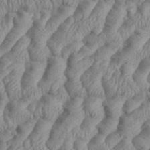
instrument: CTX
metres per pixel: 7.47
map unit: eHh
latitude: 36.3845
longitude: -137.4805
